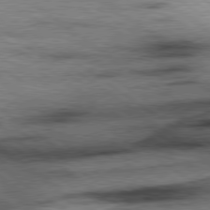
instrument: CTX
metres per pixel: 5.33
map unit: Hpe
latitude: 78.7435
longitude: -155.7638
